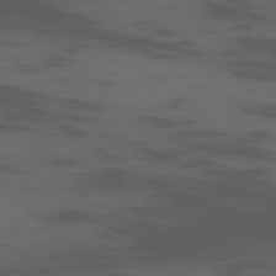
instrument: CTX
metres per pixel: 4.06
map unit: Ap
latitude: -76.8030
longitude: -67.3103
